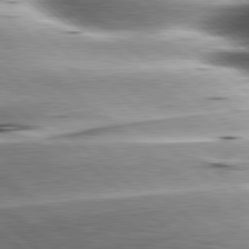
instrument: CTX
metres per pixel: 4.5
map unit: lApd
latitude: 80.1956
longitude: -143.2537
